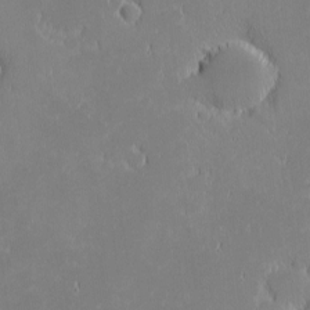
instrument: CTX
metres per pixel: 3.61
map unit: eHh
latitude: -2.1983
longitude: -83.9717
